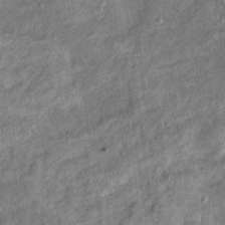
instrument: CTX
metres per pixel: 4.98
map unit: Ht
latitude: 11.2915
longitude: -39.9150
